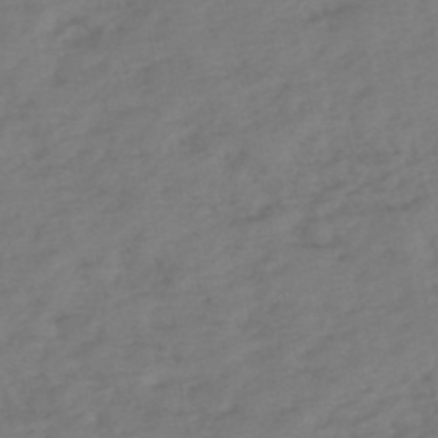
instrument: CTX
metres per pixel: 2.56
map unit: eHh
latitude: -51.3699
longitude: -24.7624
